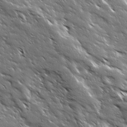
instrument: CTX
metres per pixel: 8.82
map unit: Ave
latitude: 18.7435
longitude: -136.7435
